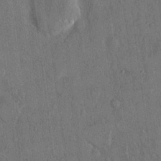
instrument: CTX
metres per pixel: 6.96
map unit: eHh
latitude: 15.1593
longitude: -68.2901
